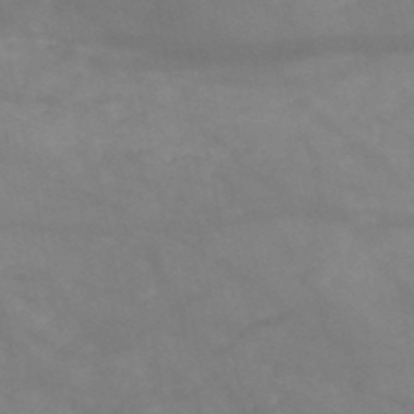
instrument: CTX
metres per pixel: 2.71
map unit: HNb
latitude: -49.2754
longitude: -38.7057
